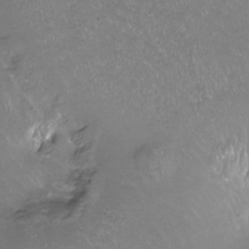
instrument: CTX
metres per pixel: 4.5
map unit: Hto
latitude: -13.8989
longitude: -42.2901
